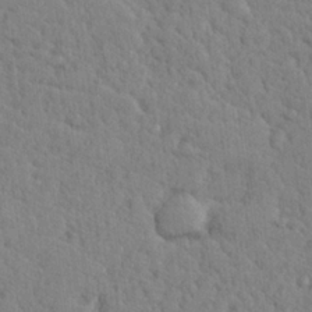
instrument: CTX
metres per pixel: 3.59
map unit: lHvf
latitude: 24.9135
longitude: 143.3509
